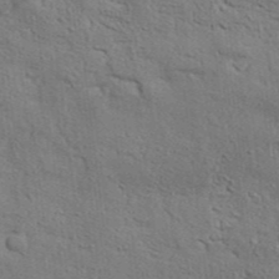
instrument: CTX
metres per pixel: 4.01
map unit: Aa
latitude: 33.1214
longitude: -135.3670
